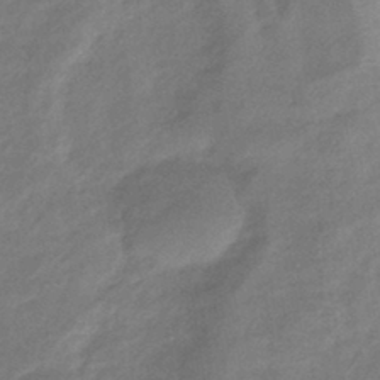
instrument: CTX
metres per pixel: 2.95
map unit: eHb
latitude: -41.2565
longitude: 83.5210
